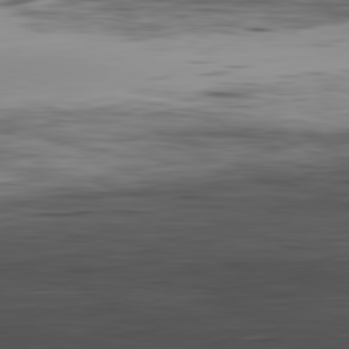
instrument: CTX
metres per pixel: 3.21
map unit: Hpe
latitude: -81.9178
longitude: 16.2929
